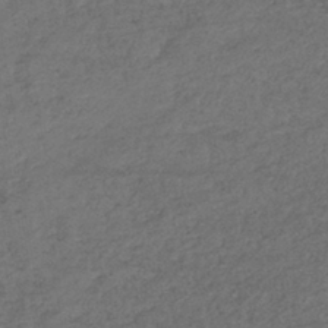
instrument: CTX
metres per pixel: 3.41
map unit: lHb
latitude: -38.8408
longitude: 68.8974
